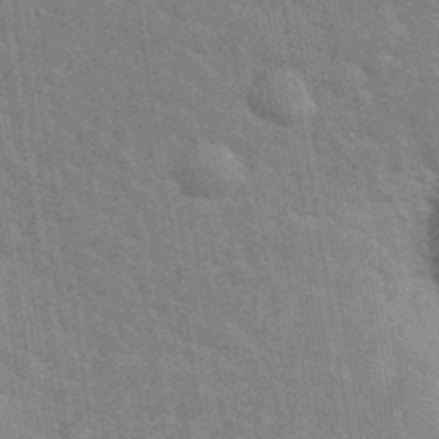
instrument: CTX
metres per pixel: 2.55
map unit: eHh
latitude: 36.3090
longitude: -65.9150
